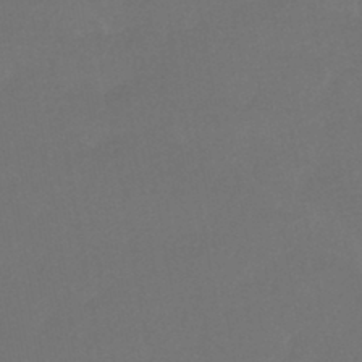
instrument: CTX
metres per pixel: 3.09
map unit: HNhu
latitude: -44.0094
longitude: 93.6911
